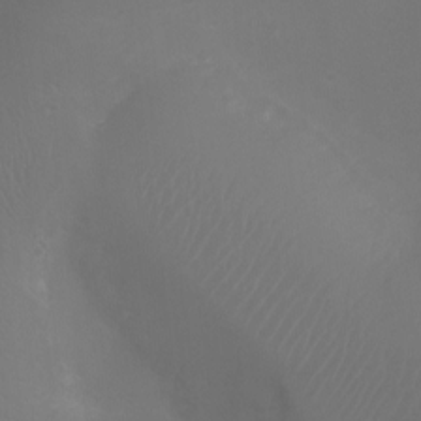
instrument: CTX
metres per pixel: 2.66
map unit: Ht
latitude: -3.5399
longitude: -19.0269
